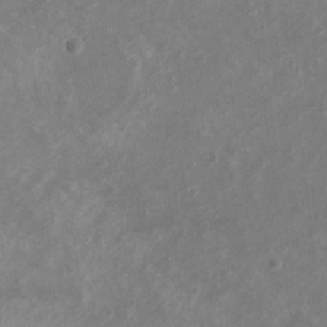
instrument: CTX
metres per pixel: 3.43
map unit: Ht
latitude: 1.8205
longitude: -19.7827
